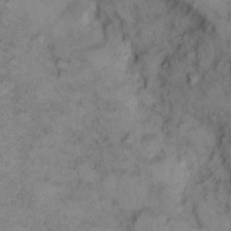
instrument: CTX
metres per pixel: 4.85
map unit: eHh
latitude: 9.7450
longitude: -62.0444
